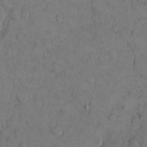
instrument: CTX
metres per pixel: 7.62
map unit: eHh
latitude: 14.3468
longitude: -67.6505
